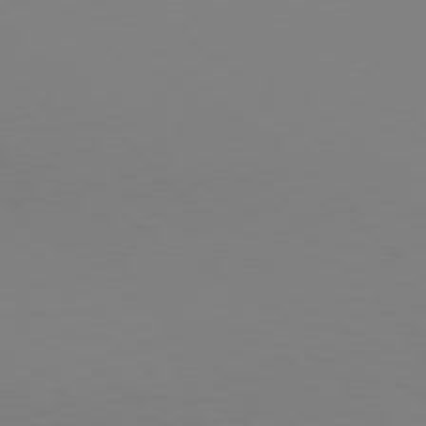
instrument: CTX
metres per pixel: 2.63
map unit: Hpe
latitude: 77.4048
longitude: -133.2348
